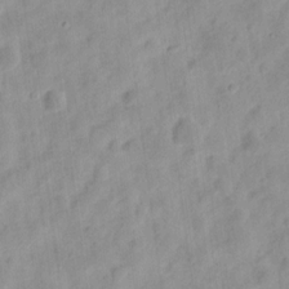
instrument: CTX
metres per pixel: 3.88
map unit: eHh
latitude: 8.5357
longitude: -74.8947
